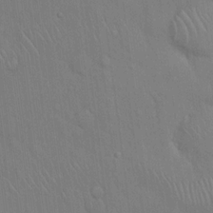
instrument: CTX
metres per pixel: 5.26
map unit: Hto
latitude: 16.2712
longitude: -57.8583
